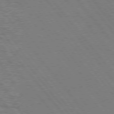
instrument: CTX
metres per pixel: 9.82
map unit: Hpe
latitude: 74.9703
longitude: -138.3845
